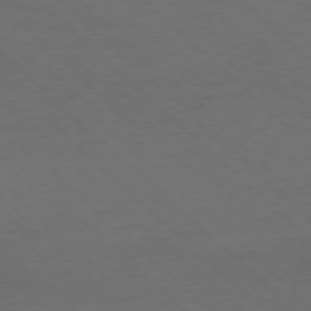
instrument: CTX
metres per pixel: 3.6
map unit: Ap
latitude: -78.0850
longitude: -86.6490
